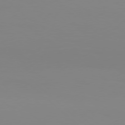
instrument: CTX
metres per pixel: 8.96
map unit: Hpe
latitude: 77.6316
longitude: -133.4049
